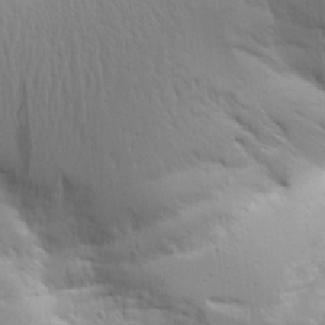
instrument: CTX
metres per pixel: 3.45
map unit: Aa
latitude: 14.8002
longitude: -141.2348
